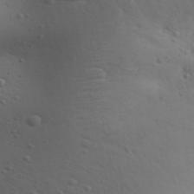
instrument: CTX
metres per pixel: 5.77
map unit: Aa
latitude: 29.8583
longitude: -146.2901
